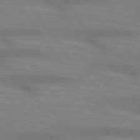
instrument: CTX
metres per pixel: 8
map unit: lApd
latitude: 73.6127
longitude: -54.2900
